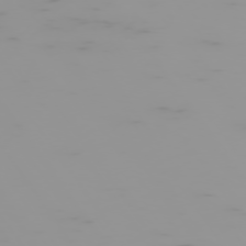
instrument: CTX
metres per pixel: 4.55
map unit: Hpe
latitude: -74.8786
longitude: 7.1620
